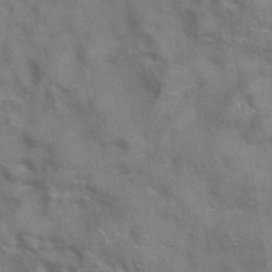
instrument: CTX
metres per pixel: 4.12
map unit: eAb
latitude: 34.9702
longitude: 111.8044
